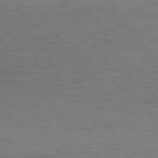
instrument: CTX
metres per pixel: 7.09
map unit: Ap
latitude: -74.4818
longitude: -79.4994
